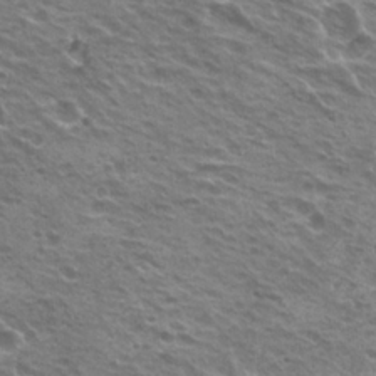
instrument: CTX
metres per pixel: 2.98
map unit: Hto
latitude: 21.9717
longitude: -31.4616
